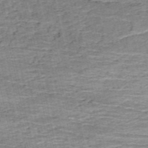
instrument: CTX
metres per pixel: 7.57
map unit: HNb
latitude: -54.2929
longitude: -47.1592
